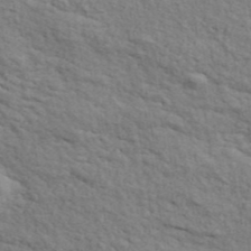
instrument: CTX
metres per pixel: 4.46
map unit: ANa
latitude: 41.4993
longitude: 29.5210
